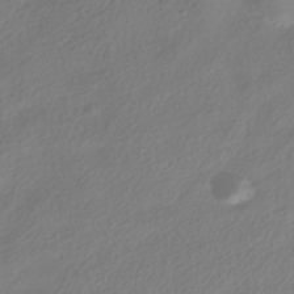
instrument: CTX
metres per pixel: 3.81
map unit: HNhu
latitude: -40.0661
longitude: 100.5384
